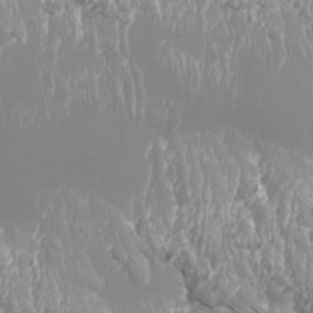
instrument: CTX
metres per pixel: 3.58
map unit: Htu
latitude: -8.3117
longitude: -76.2522
